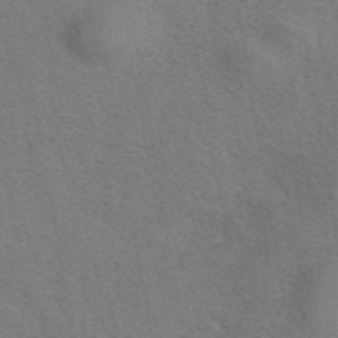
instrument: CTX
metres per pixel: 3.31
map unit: eAb
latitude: 41.7071
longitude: 105.8233
